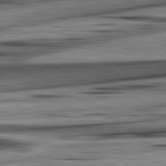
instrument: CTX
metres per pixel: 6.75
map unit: lApd
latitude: 82.6490
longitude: 160.8408
